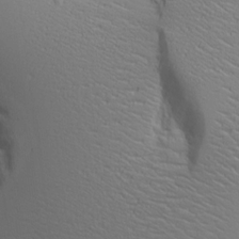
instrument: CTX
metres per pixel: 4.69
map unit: lAvf
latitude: 16.4223
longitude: -126.5357
